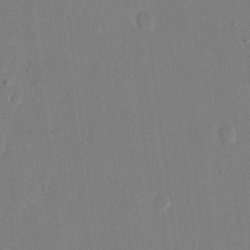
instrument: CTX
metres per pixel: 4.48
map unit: eHh
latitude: 11.5371
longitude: -69.5560
